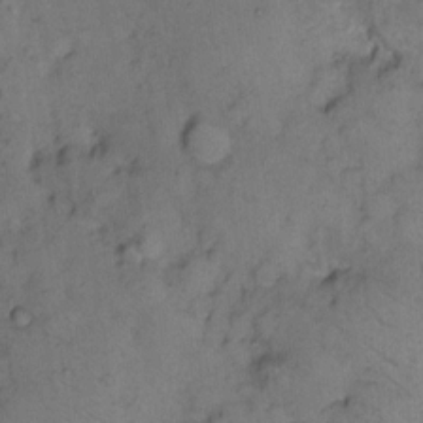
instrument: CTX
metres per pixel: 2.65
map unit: eHh
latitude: 10.7246
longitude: -62.3845
